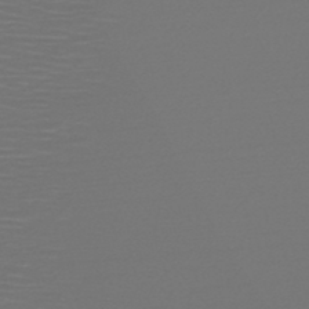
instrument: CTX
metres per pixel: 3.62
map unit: HNb
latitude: -47.8989
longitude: -44.8758
